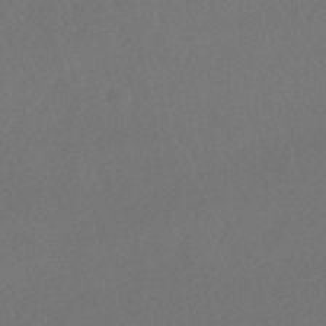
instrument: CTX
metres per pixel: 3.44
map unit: HNhu
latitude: -41.2376
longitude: 97.6344
